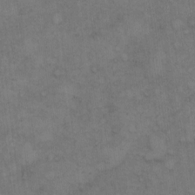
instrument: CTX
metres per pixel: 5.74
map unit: Hto
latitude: 8.8380
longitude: -58.1767
